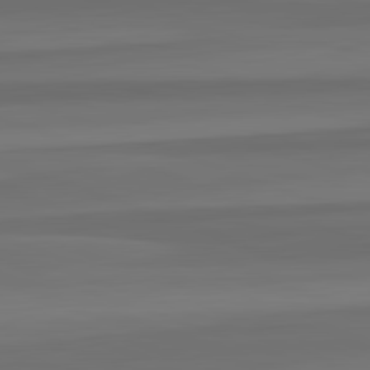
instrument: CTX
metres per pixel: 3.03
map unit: lApd
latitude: 82.7813
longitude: -178.5735
